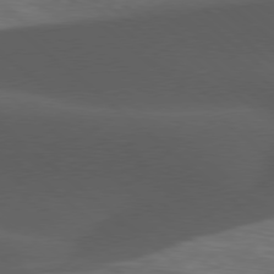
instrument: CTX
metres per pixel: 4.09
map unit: lApd
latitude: 77.7638
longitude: -55.1781
